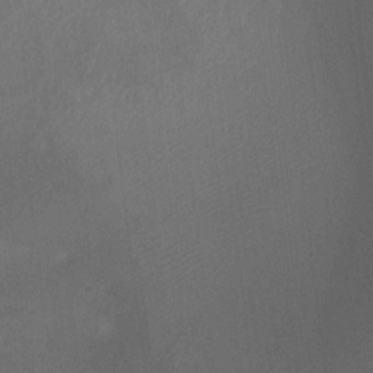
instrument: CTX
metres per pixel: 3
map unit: Ht
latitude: -8.3117
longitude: -38.5546
